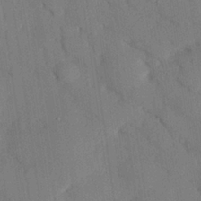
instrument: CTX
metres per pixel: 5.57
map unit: eHh
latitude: 26.4223
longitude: -80.2711
